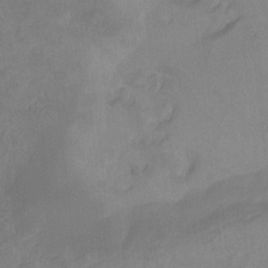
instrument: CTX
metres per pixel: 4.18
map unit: Ht
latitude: -9.8233
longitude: -39.6127
